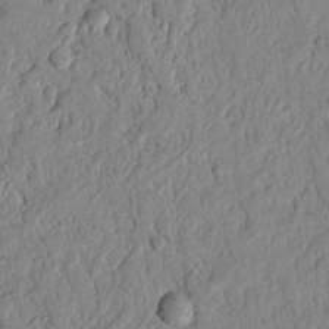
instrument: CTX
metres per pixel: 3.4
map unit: Nhu
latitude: 21.3104
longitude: -77.3859
